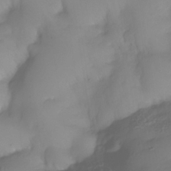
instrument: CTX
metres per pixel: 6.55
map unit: Nhe
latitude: -35.0108
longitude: -143.2348
